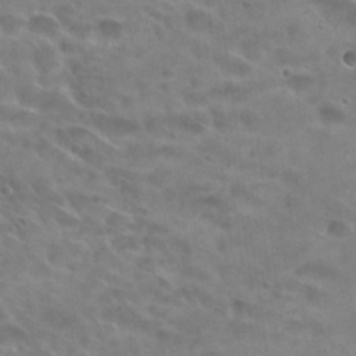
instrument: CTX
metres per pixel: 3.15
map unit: Hto
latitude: 28.3278
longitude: -39.2726
